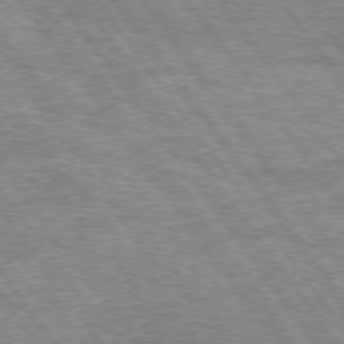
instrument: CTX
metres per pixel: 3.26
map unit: Hpe
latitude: 75.0647
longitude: -155.8583
